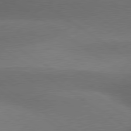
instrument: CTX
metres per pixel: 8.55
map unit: lApd
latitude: 79.5182
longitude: -154.5357
